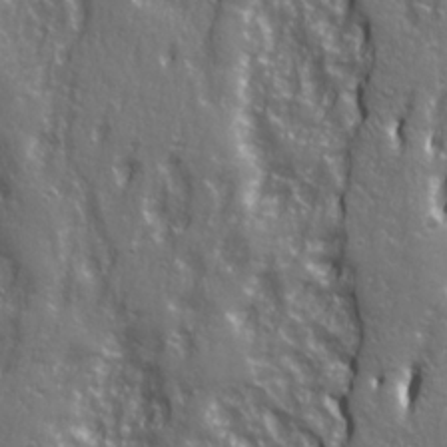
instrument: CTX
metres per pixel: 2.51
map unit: Ave
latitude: 22.7435
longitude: -133.2537
